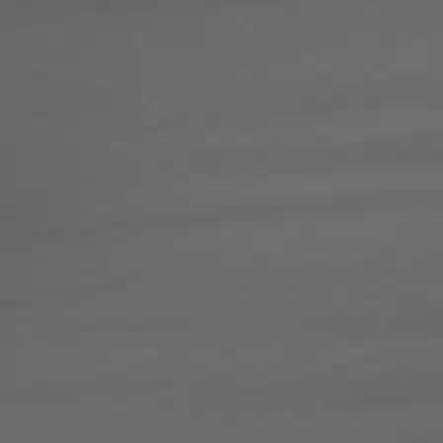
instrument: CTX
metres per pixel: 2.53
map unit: lApd
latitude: 79.0837
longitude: -165.6316
